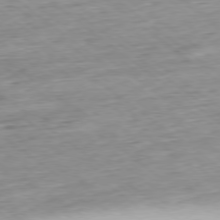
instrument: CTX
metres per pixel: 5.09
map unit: Hpe
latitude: -78.8408
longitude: 11.8800
